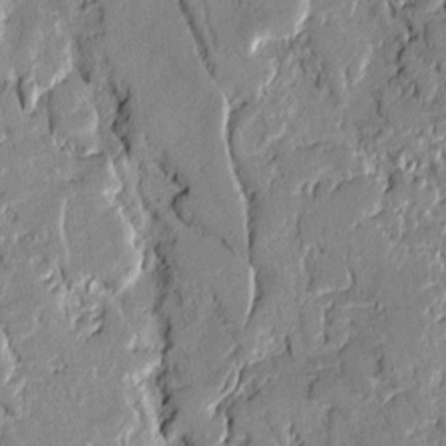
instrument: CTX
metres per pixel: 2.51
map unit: lAvf
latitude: -0.8408
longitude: -109.3292
